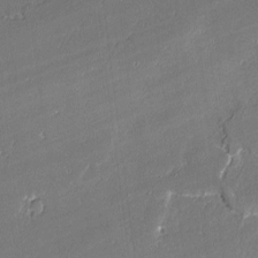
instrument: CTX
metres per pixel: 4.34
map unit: lAvf
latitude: -1.9179
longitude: -108.5167
